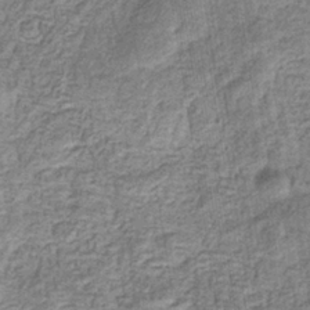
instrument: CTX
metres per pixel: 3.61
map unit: eHb
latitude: -33.7289
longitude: 75.9367
